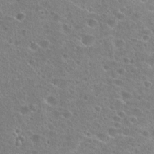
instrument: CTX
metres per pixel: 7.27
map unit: Hto
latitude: 25.0269
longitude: -45.5938
